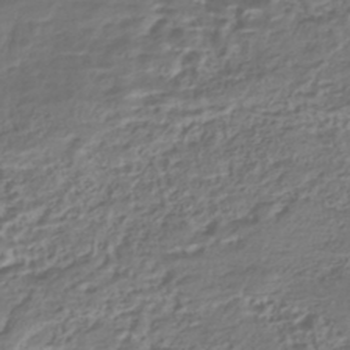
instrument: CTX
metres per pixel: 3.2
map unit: HNhu
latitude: -42.9919
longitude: 107.2376
